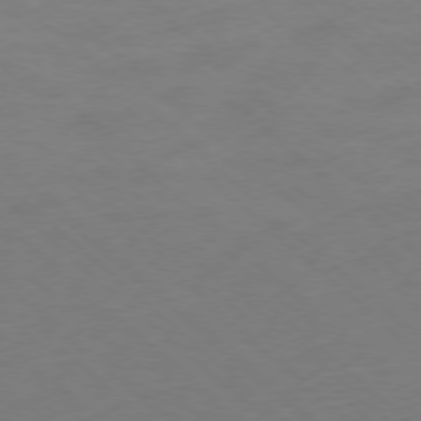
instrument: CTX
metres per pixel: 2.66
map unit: Ap
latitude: -77.9178
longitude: -98.5734
